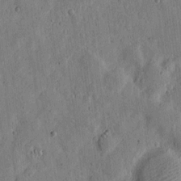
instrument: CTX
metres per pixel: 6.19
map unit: eHh
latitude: 6.1389
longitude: -71.8583
